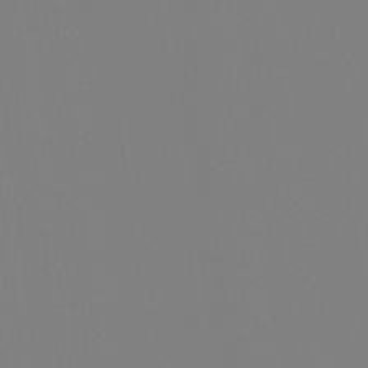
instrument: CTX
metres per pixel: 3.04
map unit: Ht
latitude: -4.8408
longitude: -61.9717
